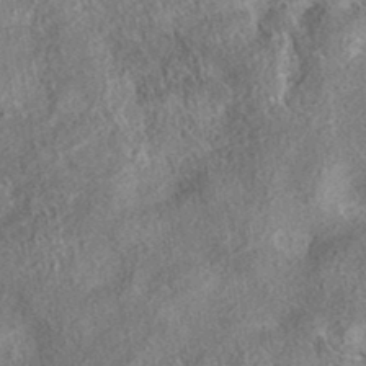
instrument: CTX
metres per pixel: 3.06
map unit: eAb
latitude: 36.6680
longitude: 113.1242
